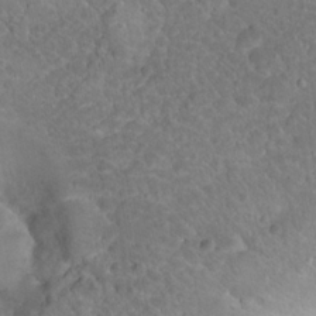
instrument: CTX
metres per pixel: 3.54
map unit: Hto
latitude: 19.0080
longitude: -34.0822
